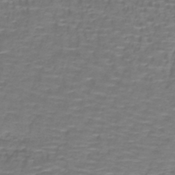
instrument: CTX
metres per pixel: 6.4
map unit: lHb
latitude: -41.0486
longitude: 58.3495
